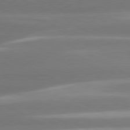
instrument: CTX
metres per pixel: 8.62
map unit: lApd
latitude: 80.4601
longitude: -135.8205
